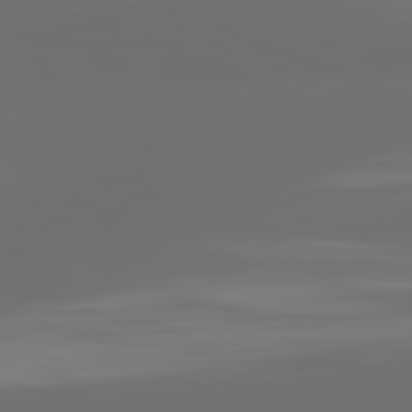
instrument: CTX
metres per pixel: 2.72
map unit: lApd
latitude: 82.1011
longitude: -166.2900
